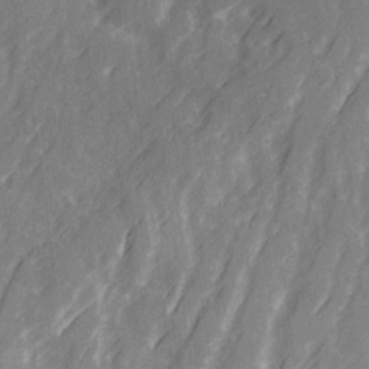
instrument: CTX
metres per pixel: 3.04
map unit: Ave
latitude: 20.7624
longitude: -132.2145
